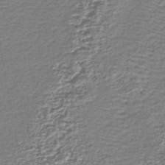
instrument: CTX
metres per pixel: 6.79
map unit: lHb
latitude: -43.4265
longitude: 78.5951
